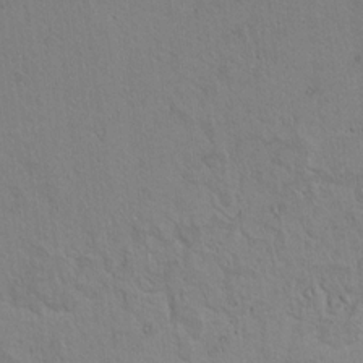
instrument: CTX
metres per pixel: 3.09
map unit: lAvf
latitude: 8.3278
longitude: 169.1809
